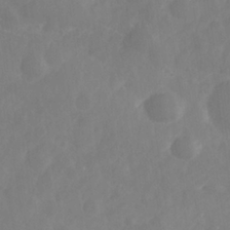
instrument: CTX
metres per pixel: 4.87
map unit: Nhe
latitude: -36.4251
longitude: -177.9339
